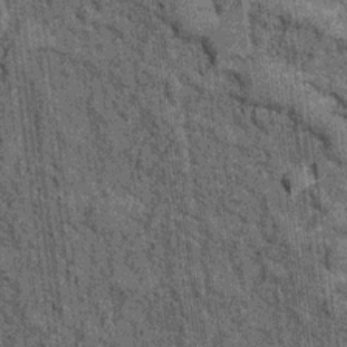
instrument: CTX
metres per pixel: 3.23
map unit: Hto
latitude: 15.1593
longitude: -35.9906
